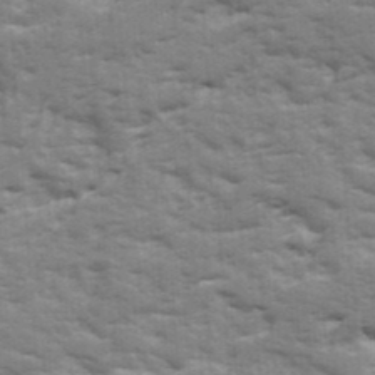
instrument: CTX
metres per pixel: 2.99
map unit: Ave
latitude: 17.9717
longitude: -129.5749
